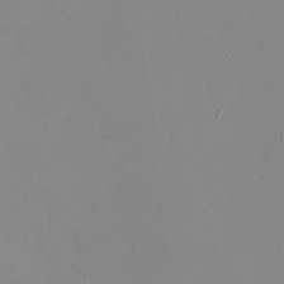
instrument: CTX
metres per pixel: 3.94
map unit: eHh
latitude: -5.5021
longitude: -80.4979
